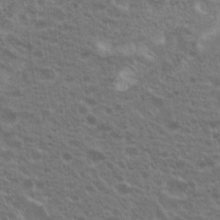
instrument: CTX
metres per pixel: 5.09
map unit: Hto
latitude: 19.6505
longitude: -40.3467
